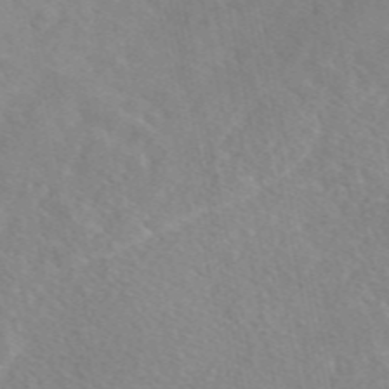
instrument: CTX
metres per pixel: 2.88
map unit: eAb
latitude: 48.1956
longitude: 117.5966
